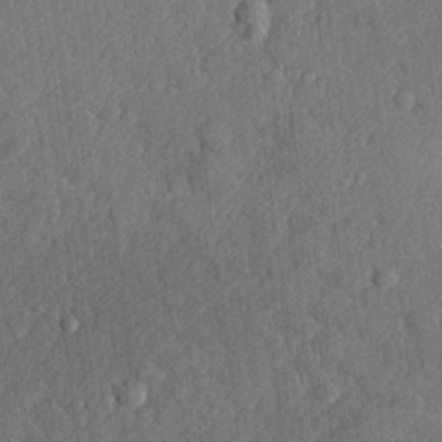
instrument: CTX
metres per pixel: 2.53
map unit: lHvf
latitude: 23.0458
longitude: 142.8596
